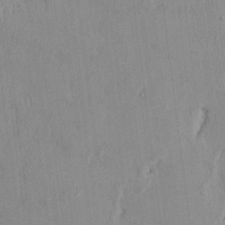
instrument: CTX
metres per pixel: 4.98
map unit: HNhu
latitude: 0.8380
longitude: -5.2726
